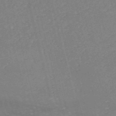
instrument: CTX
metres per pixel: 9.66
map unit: HNb
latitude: -54.1606
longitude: -37.0081
